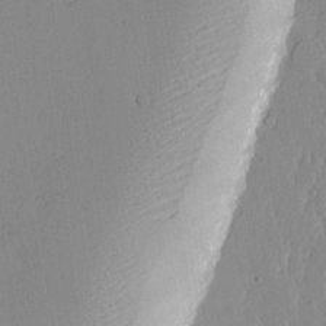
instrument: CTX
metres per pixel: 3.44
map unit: lHvf
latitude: 17.2159
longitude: -115.2914
